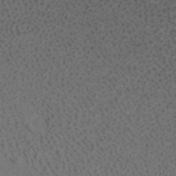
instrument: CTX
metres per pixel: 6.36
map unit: ANa
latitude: 41.4048
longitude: 27.3509
